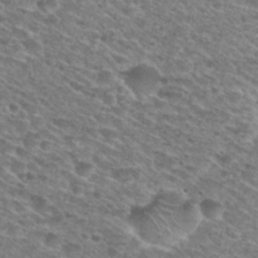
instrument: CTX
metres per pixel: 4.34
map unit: Nhu
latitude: 28.4601
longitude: -47.8773
